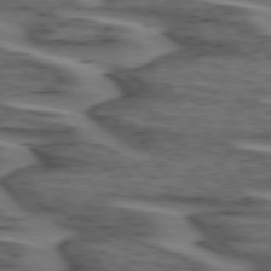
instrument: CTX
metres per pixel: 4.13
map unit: lApd
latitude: 73.9528
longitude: -71.3104
